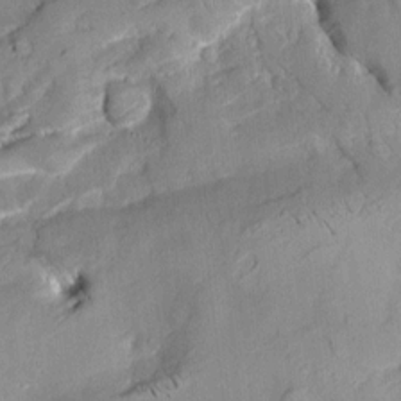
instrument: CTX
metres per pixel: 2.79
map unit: Aa
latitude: 8.8002
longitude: -142.8380
